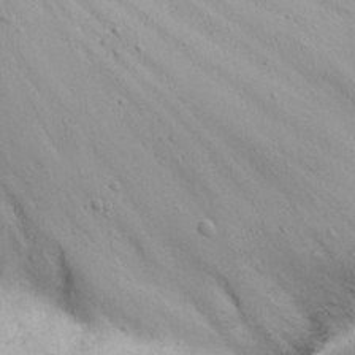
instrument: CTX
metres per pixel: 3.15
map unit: eHh
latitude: 20.9892
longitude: -72.0822
